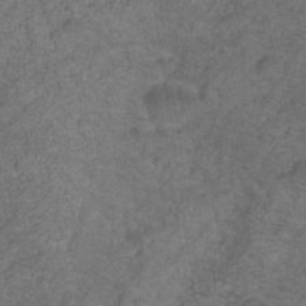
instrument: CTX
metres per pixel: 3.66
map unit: HNhu
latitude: -28.5196
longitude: 75.1243
